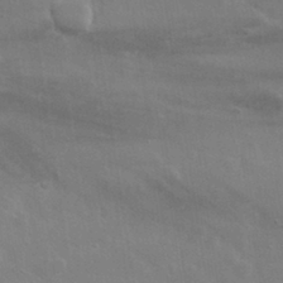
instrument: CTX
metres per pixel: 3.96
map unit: lHvf
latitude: 31.9339
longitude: -89.5938
